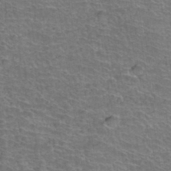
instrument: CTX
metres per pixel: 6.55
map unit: Hto
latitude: 37.8206
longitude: -43.8206
